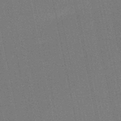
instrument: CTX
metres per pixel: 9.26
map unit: eHb
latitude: -50.2173
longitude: 79.3320
